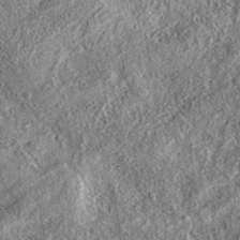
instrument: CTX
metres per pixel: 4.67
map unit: eAb
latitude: 37.3859
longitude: 109.4454
